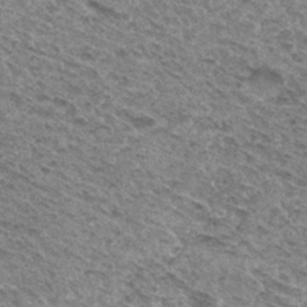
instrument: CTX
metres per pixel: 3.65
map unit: Hto
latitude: 31.9717
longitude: -46.7624
